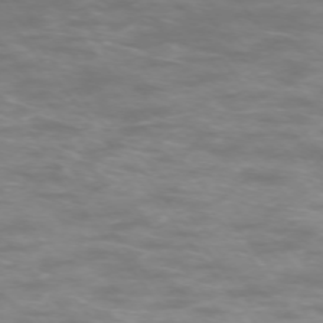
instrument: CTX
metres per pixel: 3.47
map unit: Ap
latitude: -74.4629
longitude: -74.8758
